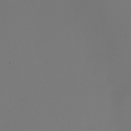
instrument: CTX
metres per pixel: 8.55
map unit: eHh
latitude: -4.9163
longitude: -87.3293
